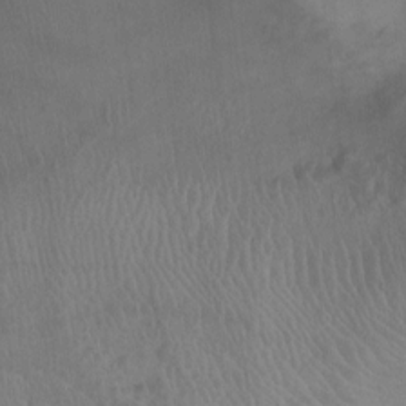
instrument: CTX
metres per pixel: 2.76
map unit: Ht
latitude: -4.7463
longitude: -16.8002
